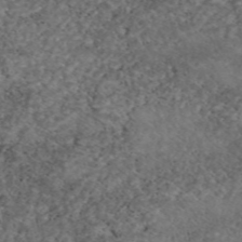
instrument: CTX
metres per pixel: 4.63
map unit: eAb
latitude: 47.1215
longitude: 113.8800
